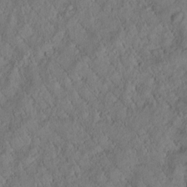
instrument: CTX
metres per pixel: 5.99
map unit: Htu
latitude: 0.2144
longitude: 175.6910
